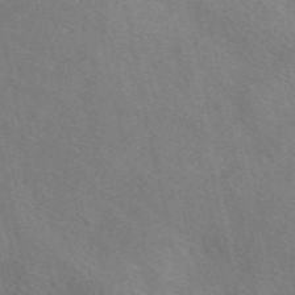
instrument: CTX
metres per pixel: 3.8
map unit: eAb
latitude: 50.0255
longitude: 117.1242
